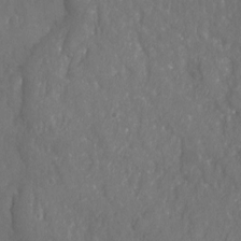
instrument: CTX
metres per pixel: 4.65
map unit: Nhu
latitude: -19.9178
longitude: -58.1011
